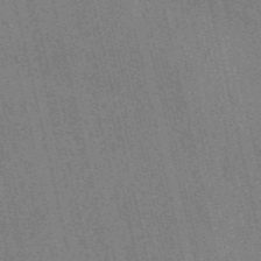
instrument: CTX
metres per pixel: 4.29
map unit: ANa
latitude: 48.1200
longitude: -76.0822
